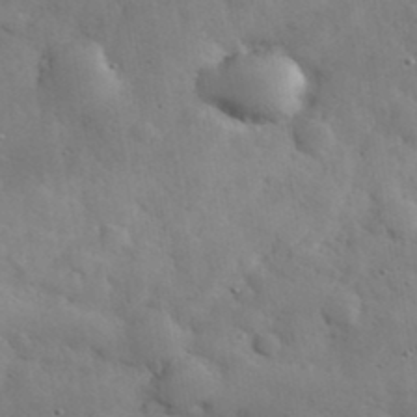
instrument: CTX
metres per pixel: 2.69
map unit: eHh
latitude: 37.6127
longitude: -67.4993
